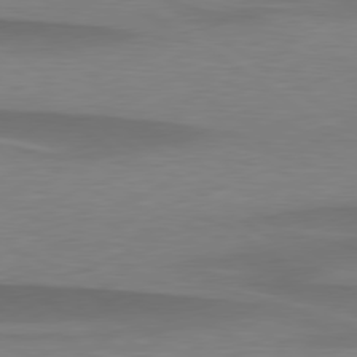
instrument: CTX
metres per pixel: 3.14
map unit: lApd
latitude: 79.2726
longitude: -94.7058
